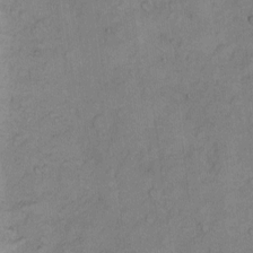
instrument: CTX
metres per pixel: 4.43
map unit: Hto
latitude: 4.4601
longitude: -61.0458
